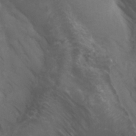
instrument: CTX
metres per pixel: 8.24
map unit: Aa
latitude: -3.5021
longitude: -73.2726
